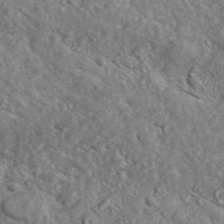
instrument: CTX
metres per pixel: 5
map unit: lHvf
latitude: 42.4034
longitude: -88.9703
